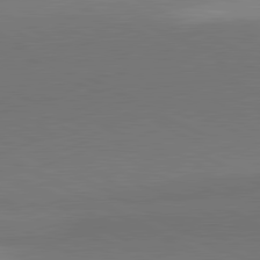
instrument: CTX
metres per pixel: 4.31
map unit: lApd
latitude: 81.2348
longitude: 155.2565
